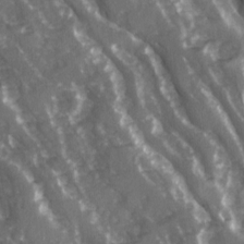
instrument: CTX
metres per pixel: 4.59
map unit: Ave
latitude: 15.5560
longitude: -131.4805
